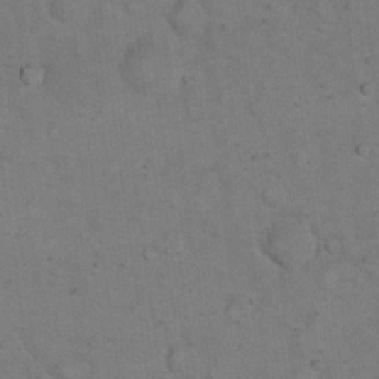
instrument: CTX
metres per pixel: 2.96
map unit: eHh
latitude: 19.8772
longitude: -61.9528
